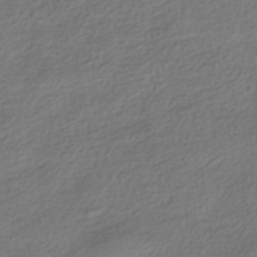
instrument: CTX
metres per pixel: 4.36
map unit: HNhu
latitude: -41.4265
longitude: 96.4251
